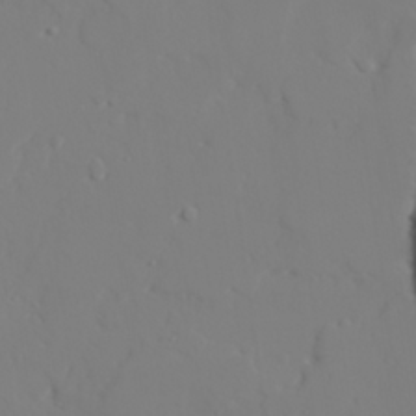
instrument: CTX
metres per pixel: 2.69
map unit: lAvf
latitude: 27.5182
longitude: -107.9717
